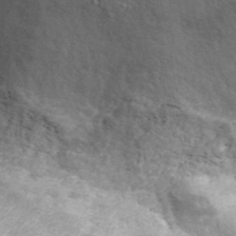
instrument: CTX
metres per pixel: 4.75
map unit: ANa
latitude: 45.0458
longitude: 27.5777
